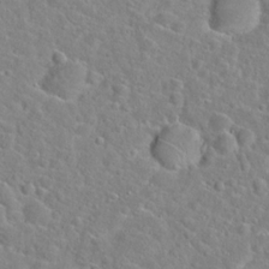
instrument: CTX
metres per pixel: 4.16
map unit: Hto
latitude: 21.5560
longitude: -44.8758
